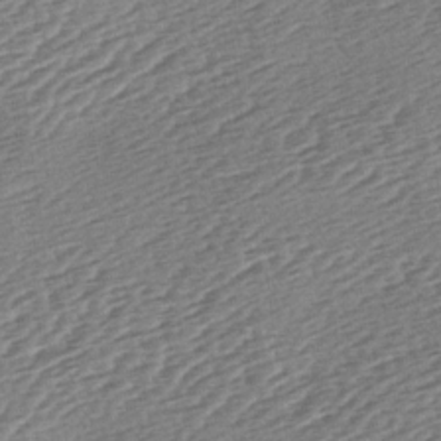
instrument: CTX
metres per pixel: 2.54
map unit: lAa
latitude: -2.9163
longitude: -127.1970
